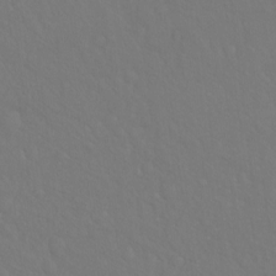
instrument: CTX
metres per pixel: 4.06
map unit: Hto
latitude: -8.1417
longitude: -45.8961
